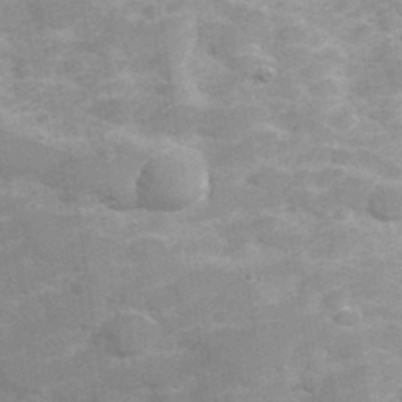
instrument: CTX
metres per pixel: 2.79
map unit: Hve
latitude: 32.1011
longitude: 151.8422
